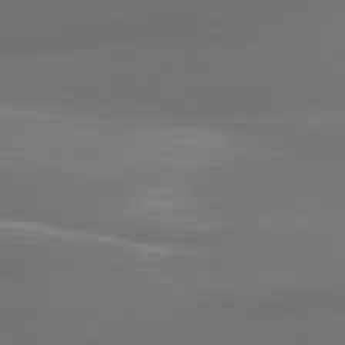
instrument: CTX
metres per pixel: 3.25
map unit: lApd
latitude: 81.3671
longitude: 131.8611
